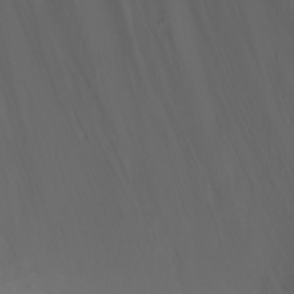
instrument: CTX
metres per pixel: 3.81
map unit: Nhu
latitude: -5.5588
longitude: -79.9717
